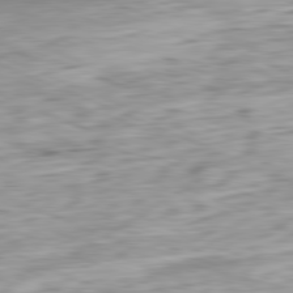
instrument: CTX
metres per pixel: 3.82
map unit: Ap
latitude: -81.6911
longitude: -70.7813
